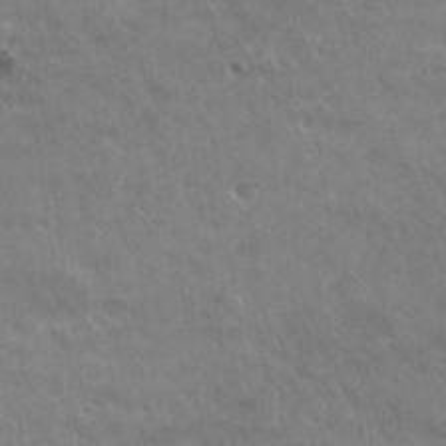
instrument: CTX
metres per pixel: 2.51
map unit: Hto
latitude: 31.1026
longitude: -41.1214
